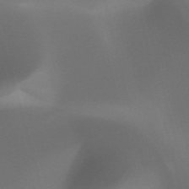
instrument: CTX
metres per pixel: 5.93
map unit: HNhu
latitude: -47.4265
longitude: 30.6329
